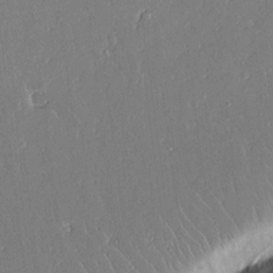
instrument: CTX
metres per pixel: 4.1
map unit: Aa
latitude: 12.7435
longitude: -127.0648
